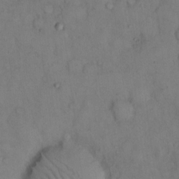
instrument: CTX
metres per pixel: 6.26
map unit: eHh
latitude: 14.2712
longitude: -62.2712
